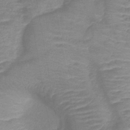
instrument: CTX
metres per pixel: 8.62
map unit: lHb
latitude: -40.5007
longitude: 76.8975
